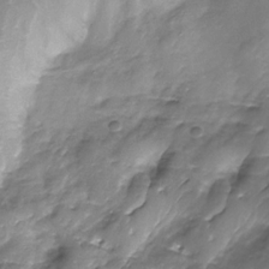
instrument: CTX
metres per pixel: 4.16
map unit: Nhe
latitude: -31.7477
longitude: -92.7435
